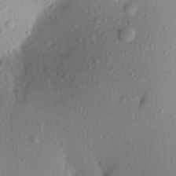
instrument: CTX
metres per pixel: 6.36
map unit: Aa
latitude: 20.8191
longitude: -147.1215
